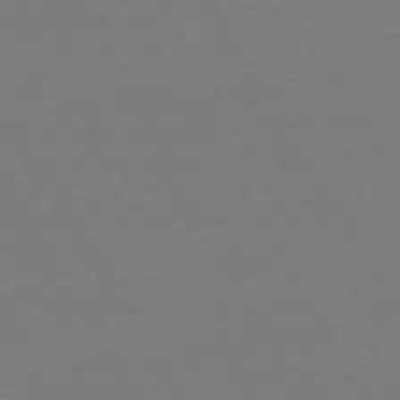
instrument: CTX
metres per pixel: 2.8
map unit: Ap
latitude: -74.1228
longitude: -68.6869
